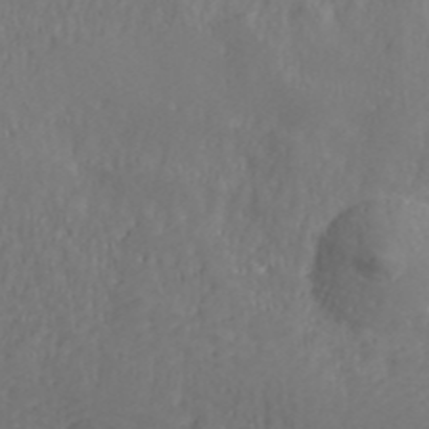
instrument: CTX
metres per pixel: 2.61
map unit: ANa
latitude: 42.6302
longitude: 28.8786
